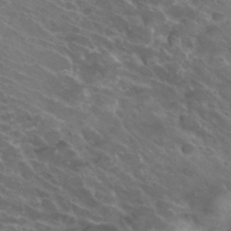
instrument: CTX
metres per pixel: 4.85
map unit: Hto
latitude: 32.1956
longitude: -44.2333
